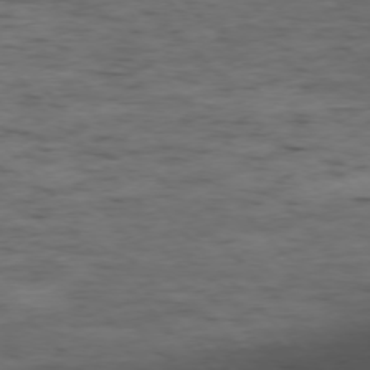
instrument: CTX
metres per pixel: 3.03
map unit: Ap
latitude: -76.6518
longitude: -91.6127
